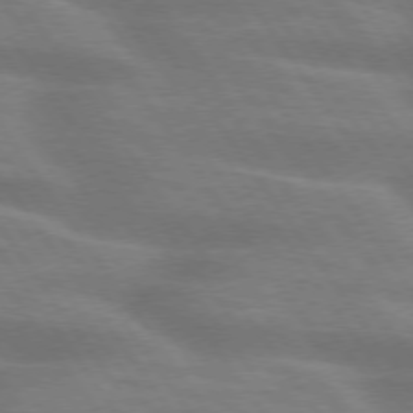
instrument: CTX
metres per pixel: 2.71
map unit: lApd
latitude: 75.1592
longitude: -59.1592
